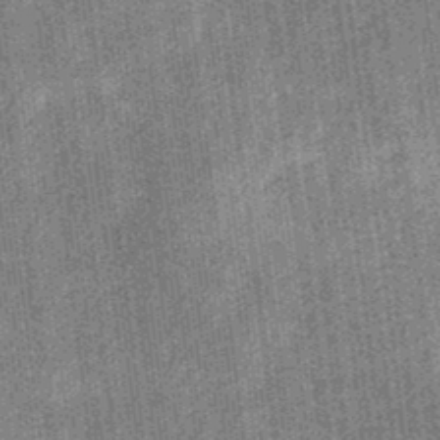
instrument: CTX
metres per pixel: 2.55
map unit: eHb
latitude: -32.2740
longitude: 74.0472
